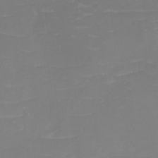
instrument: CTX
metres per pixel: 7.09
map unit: eHh
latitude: -3.6721
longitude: -76.2522
